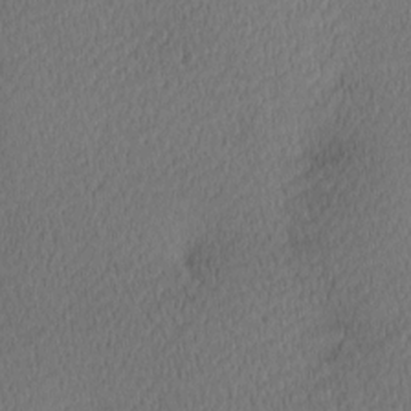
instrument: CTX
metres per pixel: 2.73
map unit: Hve
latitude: 12.5735
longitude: -90.6113
